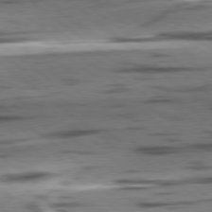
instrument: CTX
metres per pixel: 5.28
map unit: lApd
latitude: 78.7247
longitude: -50.5734
